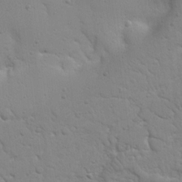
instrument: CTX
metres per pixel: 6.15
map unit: Nhu
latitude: 17.9150
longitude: -78.5168
